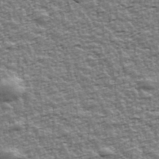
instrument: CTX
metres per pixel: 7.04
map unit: Ave
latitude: 42.5357
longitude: -112.7813
